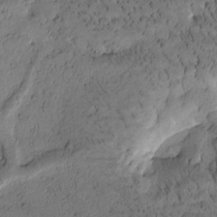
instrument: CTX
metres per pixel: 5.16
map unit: Htu
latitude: -3.4454
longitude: 171.4266
